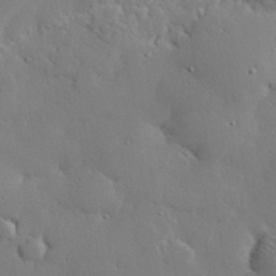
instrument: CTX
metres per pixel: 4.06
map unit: eHh
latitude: 30.0633
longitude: -82.7246
